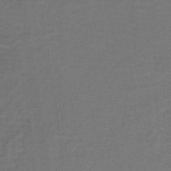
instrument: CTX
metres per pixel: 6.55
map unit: lHb
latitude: -38.2740
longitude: 58.5573
